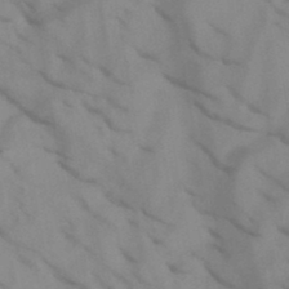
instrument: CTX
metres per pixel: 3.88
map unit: HNb
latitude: -45.0675
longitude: -41.1970
